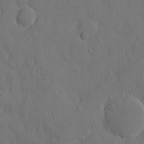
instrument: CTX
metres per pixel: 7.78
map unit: eHh
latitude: 7.7450
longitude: -68.4034
